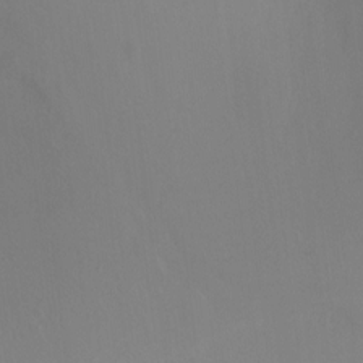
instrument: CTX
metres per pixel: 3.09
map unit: Ht
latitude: -6.6140
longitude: -33.7828
